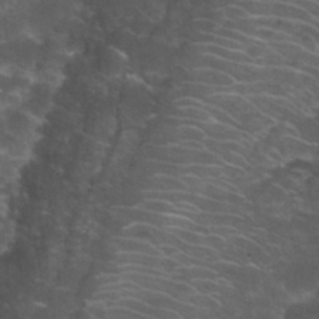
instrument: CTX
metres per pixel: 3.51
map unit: Nhu
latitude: 28.0633
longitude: -60.8191
